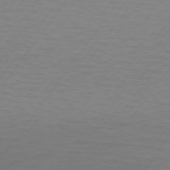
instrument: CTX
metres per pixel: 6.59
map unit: lApd
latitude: 74.1767
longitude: -78.7813
